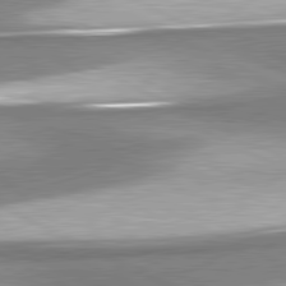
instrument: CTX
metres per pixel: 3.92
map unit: lApd
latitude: 81.3859
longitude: 168.0472
